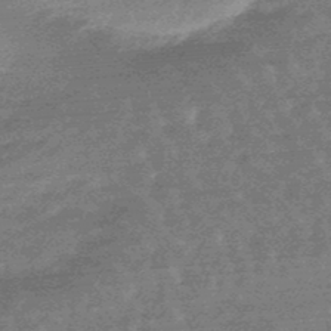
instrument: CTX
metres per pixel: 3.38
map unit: lHb
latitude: -48.1606
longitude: 76.5007
